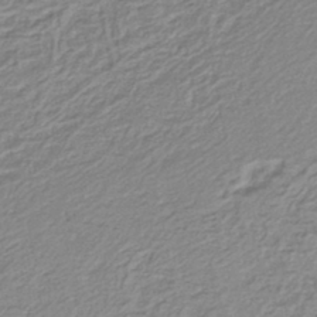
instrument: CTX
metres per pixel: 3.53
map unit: lHb
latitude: -41.6533
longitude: 62.0283
